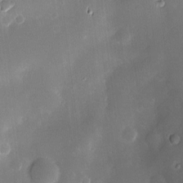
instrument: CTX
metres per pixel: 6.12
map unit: Hve
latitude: -10.1984
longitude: 174.4817
